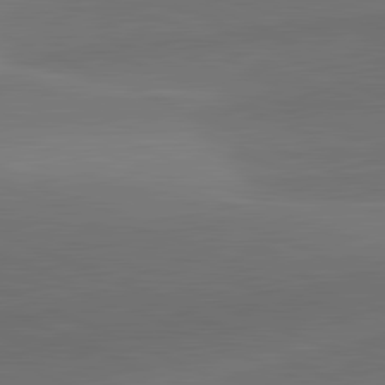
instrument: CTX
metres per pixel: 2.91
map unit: lApd
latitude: 81.8961
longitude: 131.1431
